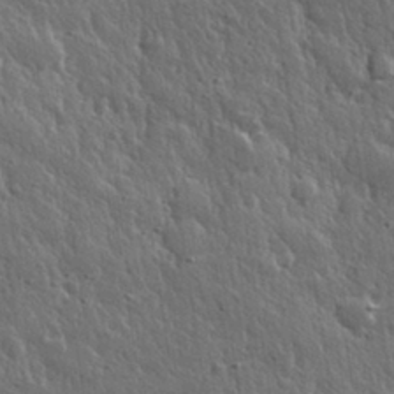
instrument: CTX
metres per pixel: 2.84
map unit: eHh
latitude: 31.6505
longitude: -79.2726
